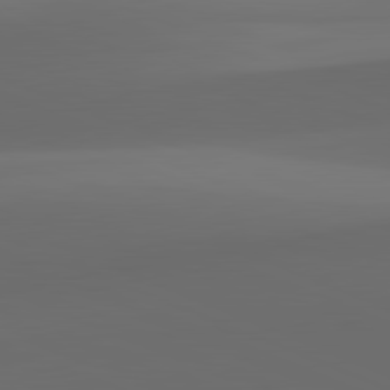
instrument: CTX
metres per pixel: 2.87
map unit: lApd
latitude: 81.8961
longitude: 143.9178
